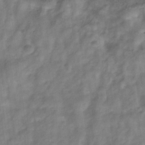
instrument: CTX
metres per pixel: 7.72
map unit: Hve
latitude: -32.5007
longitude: 92.7841
